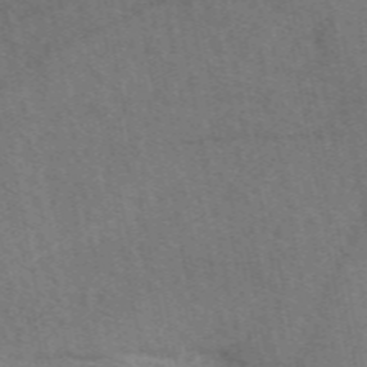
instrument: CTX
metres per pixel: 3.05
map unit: eAb
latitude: 51.2348
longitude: 115.4454
